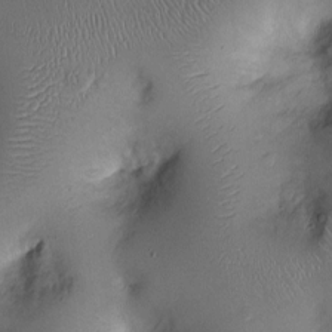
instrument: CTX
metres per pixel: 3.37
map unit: Ht
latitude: -2.6518
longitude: -13.3860
